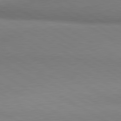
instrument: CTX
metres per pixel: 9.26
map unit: lApd
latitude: 80.4412
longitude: 163.9367
